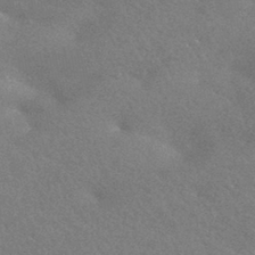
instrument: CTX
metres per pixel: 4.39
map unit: HNhu
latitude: -42.8030
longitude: 92.5385
